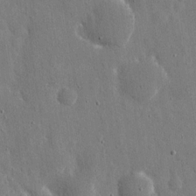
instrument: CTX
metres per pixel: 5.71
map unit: eHh
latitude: 11.2537
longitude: -69.7639
